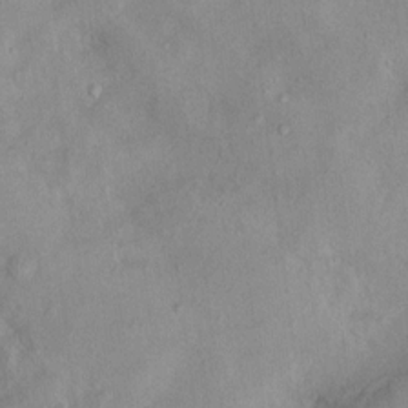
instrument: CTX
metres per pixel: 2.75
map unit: Nhu
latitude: 11.3860
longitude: -26.6680
